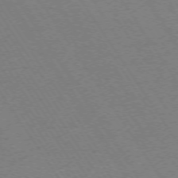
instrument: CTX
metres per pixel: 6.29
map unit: Ap
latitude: -74.2362
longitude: -71.5749
